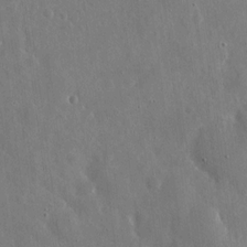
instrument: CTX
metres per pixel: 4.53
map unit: eHh
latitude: 11.0648
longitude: -69.8583
